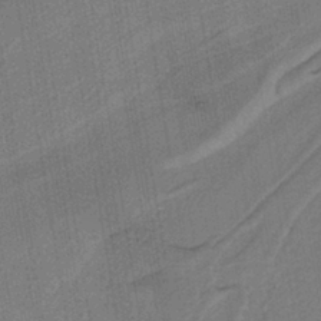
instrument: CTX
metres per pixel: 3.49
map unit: lHb
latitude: -38.8219
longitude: 54.8219
